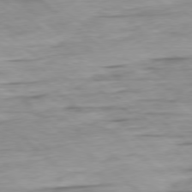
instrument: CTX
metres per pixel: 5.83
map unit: Ap
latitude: -78.6518
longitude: -78.9514
